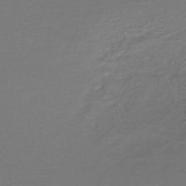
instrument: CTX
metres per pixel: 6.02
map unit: HNhu
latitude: -47.8989
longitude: 98.8597
